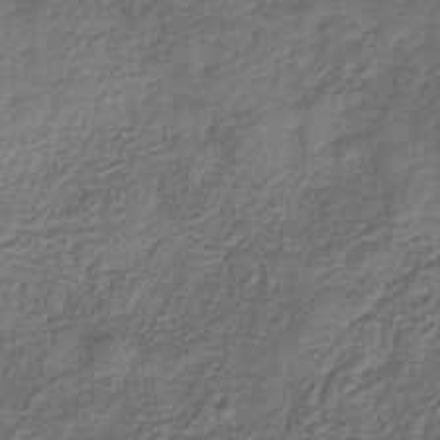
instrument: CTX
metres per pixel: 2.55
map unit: eHb
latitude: -32.0850
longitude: 72.8786
